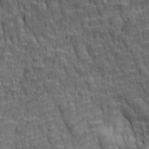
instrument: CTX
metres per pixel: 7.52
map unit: lAa
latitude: 3.9339
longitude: -115.3859
